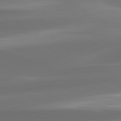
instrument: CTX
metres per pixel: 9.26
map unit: lApd
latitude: 82.1955
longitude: -162.5735
